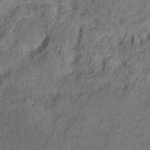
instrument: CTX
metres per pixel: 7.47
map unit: Ht
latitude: 10.5168
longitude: -40.4223
